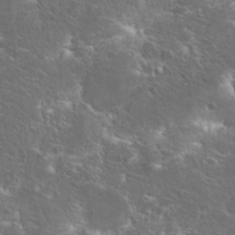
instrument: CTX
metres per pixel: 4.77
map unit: Hto
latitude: 25.9528
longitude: -45.1781
